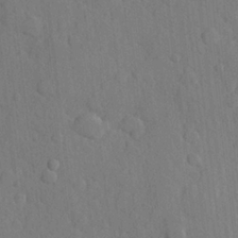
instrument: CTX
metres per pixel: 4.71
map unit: Hve
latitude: 24.5734
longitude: 149.7289
